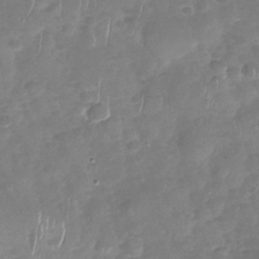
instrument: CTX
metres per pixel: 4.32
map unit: Nhu
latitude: -30.0661
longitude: -60.7246
